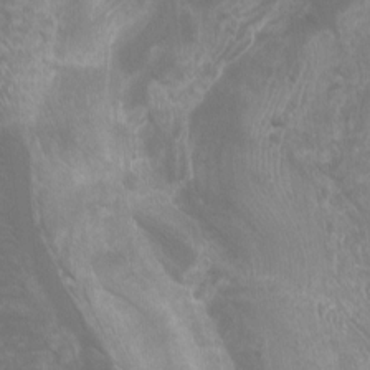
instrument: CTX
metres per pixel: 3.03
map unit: Htu
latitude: -11.8422
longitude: -71.5182
